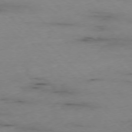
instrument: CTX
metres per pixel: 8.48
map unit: Ap
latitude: -76.9731
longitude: -90.7624
